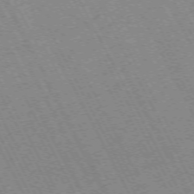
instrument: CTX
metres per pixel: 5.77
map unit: Hpe
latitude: -72.2739
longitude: 10.5196
